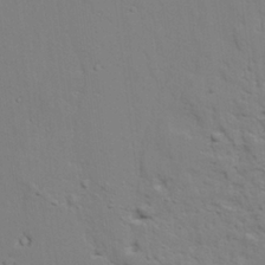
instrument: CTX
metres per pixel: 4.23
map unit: lAvf
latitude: 25.0080
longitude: -109.6127
